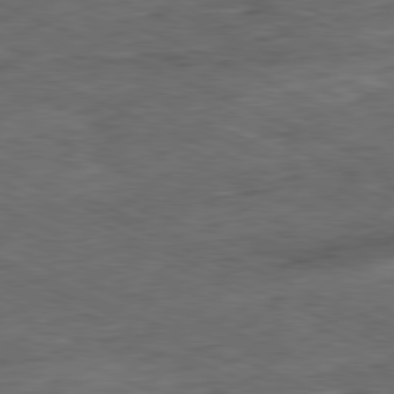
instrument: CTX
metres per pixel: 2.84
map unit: Ap
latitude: -81.1053
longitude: -90.4034
